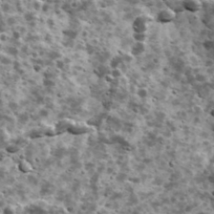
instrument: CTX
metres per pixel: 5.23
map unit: Ave
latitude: 17.2537
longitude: -134.6301
